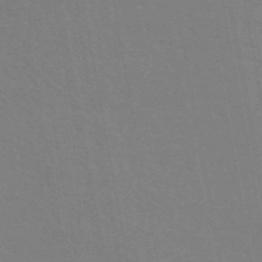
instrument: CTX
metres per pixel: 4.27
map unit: eAb
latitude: 45.6505
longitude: 121.7477
